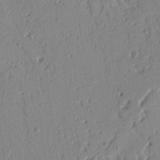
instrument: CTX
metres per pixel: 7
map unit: Ht
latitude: 10.3467
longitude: -78.3468
